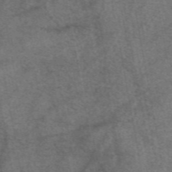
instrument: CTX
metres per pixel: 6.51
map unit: eAb
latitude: 47.7072
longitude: 103.4077
